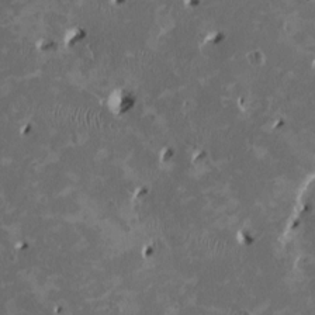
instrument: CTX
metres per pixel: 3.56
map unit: HNhu
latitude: 2.0255
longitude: -4.7624
